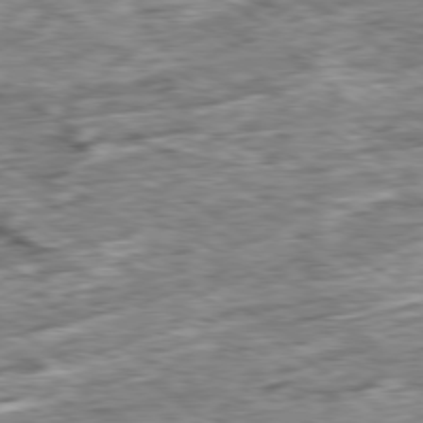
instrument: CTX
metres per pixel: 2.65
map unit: Ap
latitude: -79.8800
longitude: -85.0836
